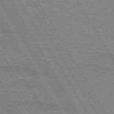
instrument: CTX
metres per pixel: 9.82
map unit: lApd
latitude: 73.0270
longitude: -55.7072
